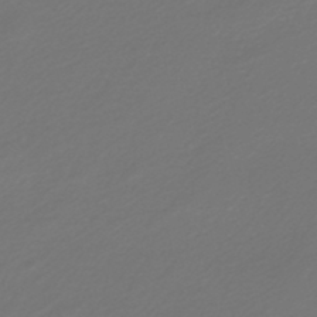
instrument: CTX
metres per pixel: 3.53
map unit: lHb
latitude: -46.8030
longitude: 59.4832
